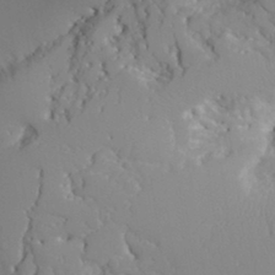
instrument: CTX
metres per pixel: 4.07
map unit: Aa
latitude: 31.1026
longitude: -141.0647
